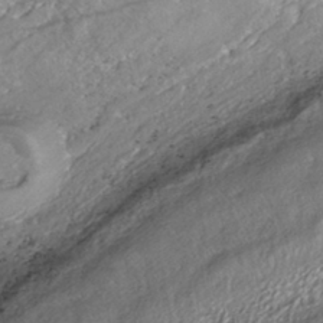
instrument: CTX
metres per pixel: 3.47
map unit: HNhu
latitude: -41.3698
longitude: 107.3510
